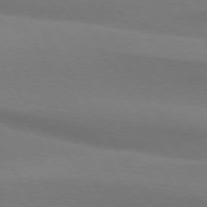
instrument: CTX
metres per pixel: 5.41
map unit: lApd
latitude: 74.5357
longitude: -65.9339
